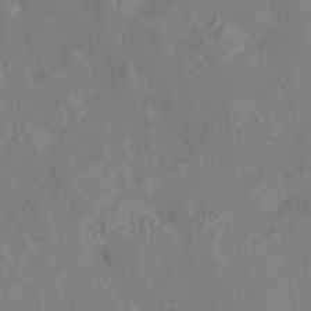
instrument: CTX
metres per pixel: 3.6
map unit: Aa
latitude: 19.8016
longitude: -141.4048
